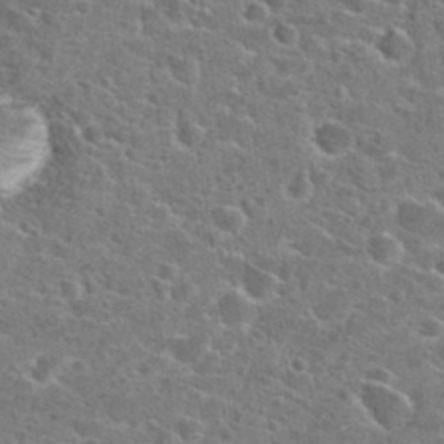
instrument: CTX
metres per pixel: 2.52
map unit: Hto
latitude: 24.7813
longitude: -47.2726
